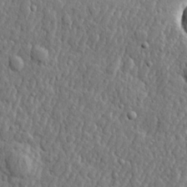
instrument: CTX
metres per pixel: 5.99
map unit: lHvf
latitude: 22.3656
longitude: 143.3698
